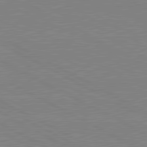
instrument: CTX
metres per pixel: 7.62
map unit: lApd
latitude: 80.9325
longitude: 151.1620
